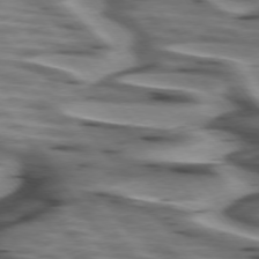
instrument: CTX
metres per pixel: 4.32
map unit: lApd
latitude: 74.7435
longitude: -58.4223
